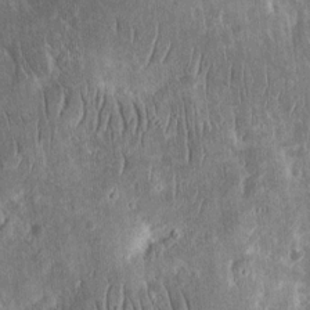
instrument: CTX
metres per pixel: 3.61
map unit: eHh
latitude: 12.7813
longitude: -73.8206
